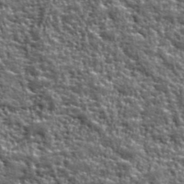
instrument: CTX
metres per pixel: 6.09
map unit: eHh
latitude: 41.9528
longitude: -91.5749
